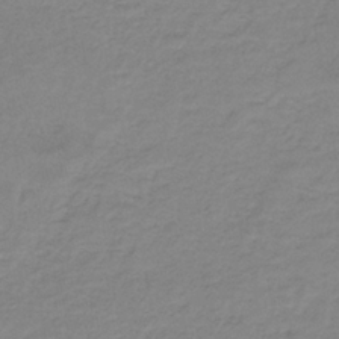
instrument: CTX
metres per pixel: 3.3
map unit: HNb
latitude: -35.0675
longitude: 52.4062
